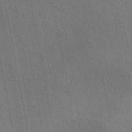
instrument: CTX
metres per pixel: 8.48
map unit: eAb
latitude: 43.4427
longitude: 113.4455
